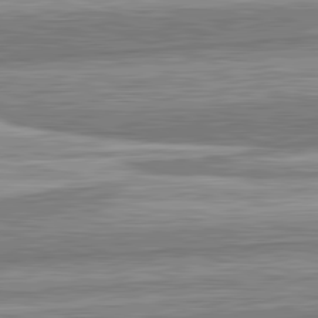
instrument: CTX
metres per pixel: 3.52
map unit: lApd
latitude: 82.6112
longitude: 167.4643
